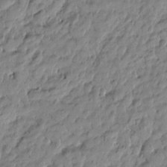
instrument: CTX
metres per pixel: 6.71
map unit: Htu
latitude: -4.7085
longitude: 177.1053
